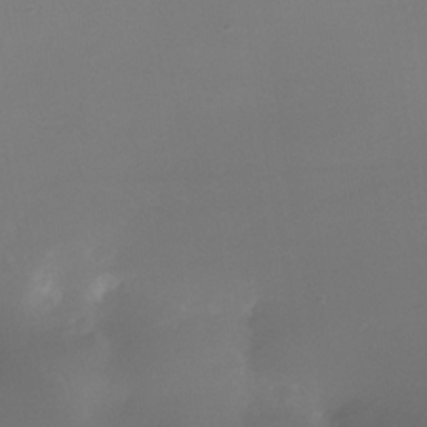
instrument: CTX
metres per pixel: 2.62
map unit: Nhe
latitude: -35.1053
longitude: -118.0255
